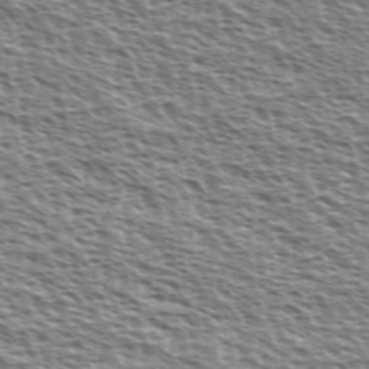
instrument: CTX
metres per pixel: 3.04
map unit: Ave
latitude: 37.5938
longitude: -112.6112
